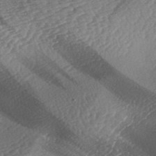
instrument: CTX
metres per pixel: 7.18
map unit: lAa
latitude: -3.7666
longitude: -126.3278
